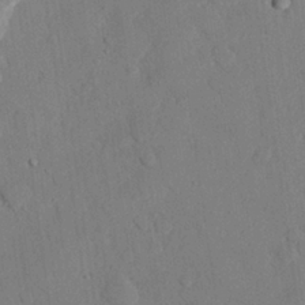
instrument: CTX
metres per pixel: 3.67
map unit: eHh
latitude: 26.7057
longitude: -80.2333
